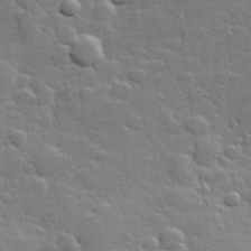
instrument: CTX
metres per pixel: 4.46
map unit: Hve
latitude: 25.2537
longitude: 148.7275
